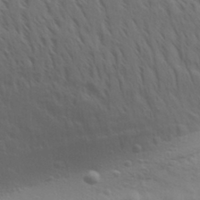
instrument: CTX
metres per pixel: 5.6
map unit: Aa
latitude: 30.2523
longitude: -139.5938
